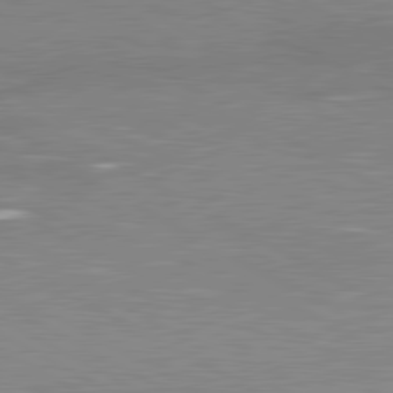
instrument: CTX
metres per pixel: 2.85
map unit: lApd
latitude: 80.9136
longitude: -172.6301
